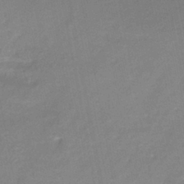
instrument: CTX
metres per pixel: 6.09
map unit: HNhu
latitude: -42.4251
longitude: 91.5022
